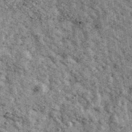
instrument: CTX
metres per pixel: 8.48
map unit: Ave
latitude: 40.4979
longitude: -107.4615
